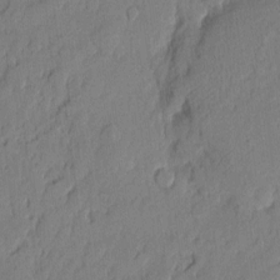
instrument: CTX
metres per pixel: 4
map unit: eHh
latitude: 6.0444
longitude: -76.1389
